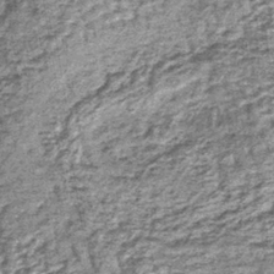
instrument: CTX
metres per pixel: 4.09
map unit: lHb
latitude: -38.2739
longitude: 64.0094
